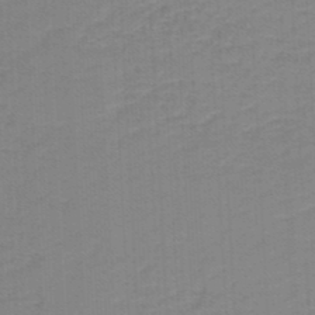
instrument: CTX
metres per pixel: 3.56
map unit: lHb
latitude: -46.5196
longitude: 63.9745
